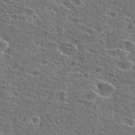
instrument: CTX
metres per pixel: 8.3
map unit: Hto
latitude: 26.6680
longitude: -47.9150
